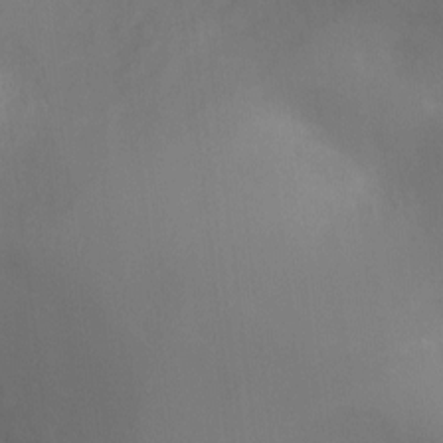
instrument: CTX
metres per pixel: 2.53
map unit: Ht
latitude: -8.9353
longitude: -24.3278
